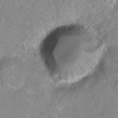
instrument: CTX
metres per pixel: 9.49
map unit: Ht
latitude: -6.5007
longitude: -36.4034
